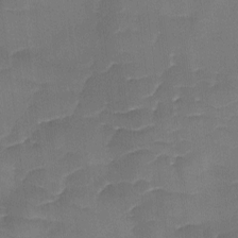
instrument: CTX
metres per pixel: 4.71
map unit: Ave
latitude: -9.3321
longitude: -122.8569
